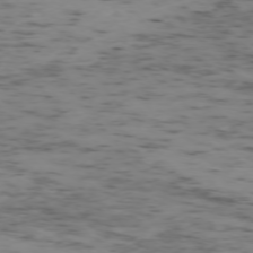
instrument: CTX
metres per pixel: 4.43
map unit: Ap
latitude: -75.3888
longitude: -79.0081
